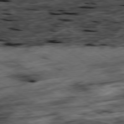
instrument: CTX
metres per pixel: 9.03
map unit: Hpe
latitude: -79.3698
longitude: -20.8380
